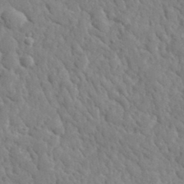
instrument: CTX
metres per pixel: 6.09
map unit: lHvf
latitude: 35.2914
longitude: -87.0647
